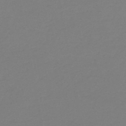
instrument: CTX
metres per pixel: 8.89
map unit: HNb
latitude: -46.4818
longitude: 55.8234
